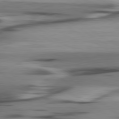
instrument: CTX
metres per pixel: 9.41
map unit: lApd
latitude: 80.4601
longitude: -121.4616
